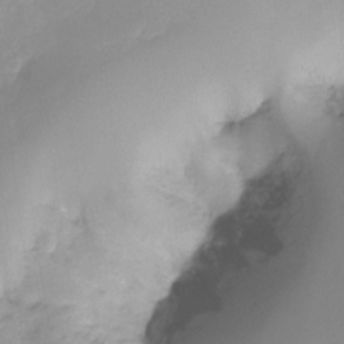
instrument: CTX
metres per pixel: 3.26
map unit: Ht
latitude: -16.5385
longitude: -48.6490
